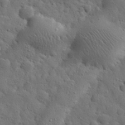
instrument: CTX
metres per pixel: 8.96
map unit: eHh
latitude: 30.6869
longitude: -68.7624
